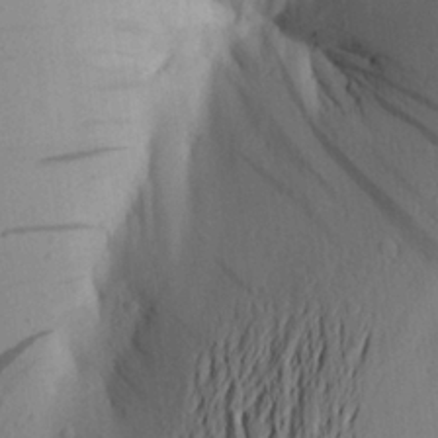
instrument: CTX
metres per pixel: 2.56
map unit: Aa
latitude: 24.8569
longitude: -149.8205
